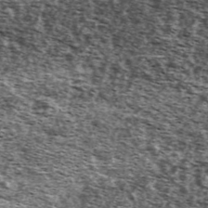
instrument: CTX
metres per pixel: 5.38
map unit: Ave
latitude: 41.9339
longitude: -106.3089
